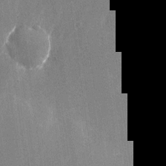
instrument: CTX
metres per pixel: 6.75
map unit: Nhu
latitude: -26.0849
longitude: -71.6694
